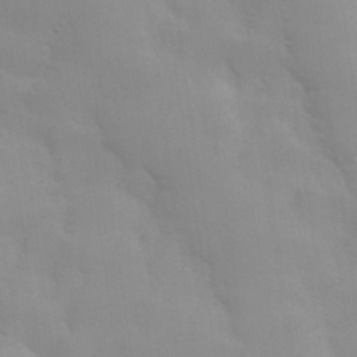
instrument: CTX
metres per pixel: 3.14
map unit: Hve
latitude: 30.7247
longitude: 150.6329
